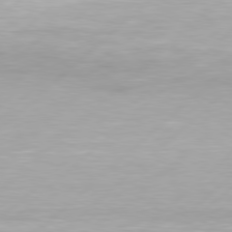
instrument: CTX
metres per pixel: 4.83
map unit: Hpe
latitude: 77.9717
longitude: -131.2537
